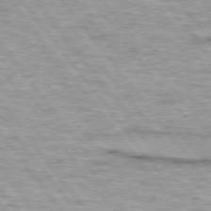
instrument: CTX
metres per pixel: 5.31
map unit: lApd
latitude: 75.0270
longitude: -48.8002
